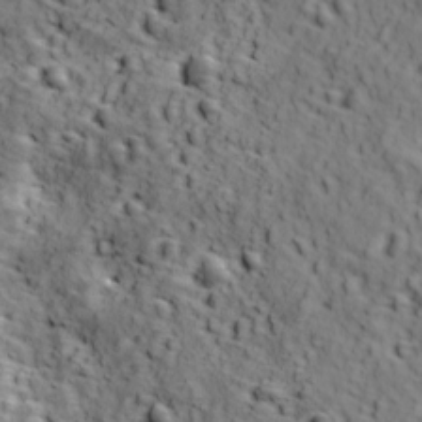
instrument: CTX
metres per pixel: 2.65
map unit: Ave
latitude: 11.9528
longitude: -105.1404
